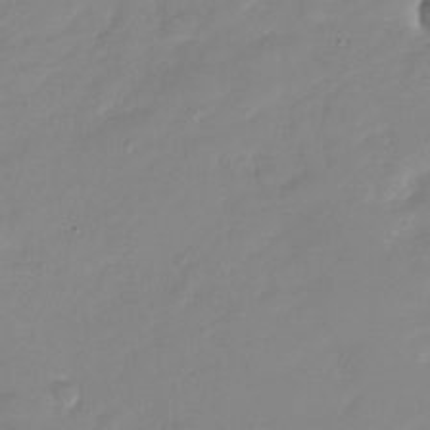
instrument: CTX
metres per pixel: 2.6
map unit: Nhu
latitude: -28.2362
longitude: -61.7260
